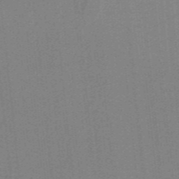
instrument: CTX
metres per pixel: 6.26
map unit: lHb
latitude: -40.3117
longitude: 54.4062
